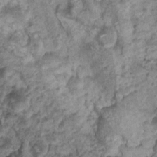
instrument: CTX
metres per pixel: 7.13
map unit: Nhu
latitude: 5.8772
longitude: -18.2522
